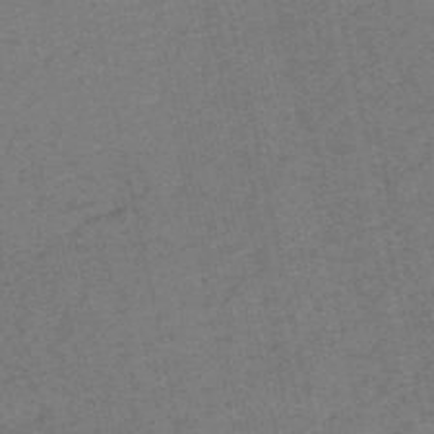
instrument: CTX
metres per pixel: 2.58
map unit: HNb
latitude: -55.3510
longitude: -42.5357
